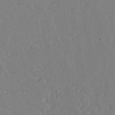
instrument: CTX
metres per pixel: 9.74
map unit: lAvf
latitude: 15.9339
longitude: -127.2348
